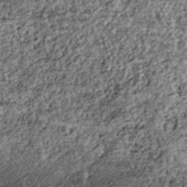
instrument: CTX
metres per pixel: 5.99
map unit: lHb
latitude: -36.5007
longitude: 67.9745
